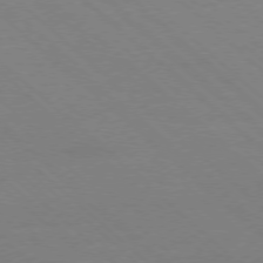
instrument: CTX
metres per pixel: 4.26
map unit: Ap
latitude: -77.7667
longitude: -84.5357
